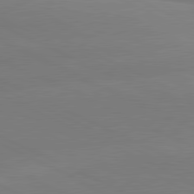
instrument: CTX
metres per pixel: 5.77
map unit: lApd
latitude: 81.2915
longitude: -154.7624
